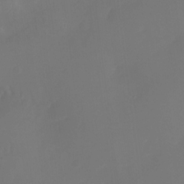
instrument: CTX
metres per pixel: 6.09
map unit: Nhu
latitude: -15.5777
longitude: -57.4048
